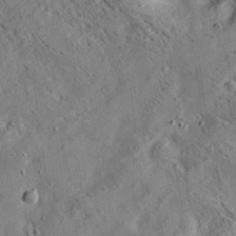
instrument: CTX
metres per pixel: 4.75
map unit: lAa
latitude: 19.8961
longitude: -140.0444
